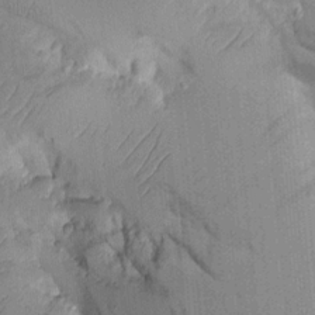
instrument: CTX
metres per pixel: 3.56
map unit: Aa
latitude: 9.9717
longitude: -126.9892
